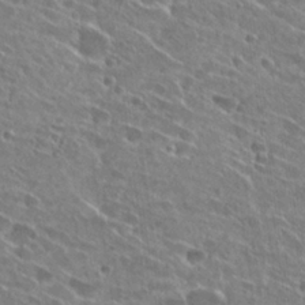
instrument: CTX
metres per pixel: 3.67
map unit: Hto
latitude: 27.2537
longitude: -44.9702
